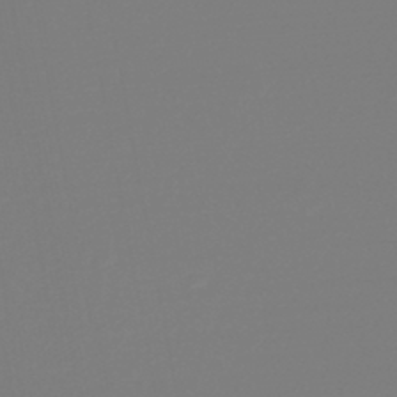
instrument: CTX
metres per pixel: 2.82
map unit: lHb
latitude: -45.4265
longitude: 75.7667
